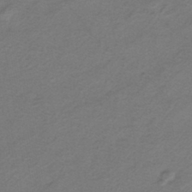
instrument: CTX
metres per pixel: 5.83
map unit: HNhu
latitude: -41.9367
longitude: 107.4266
